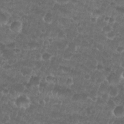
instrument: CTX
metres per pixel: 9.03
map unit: Nhu
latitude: 26.8191
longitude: -52.3845
